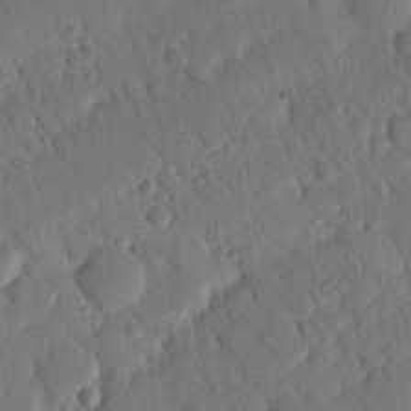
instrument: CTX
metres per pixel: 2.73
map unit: Nhu
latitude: 18.9891
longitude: -78.3845
